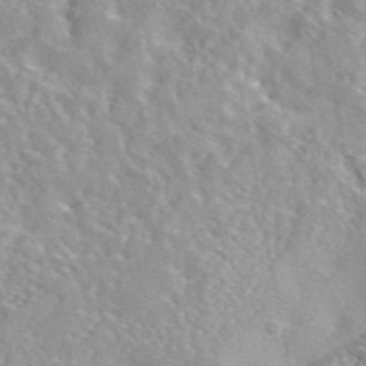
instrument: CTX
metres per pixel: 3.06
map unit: eAb
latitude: 44.7435
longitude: 113.9556
